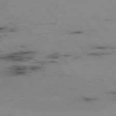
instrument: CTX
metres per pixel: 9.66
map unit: Hpe
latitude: -76.1039
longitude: -19.1781
